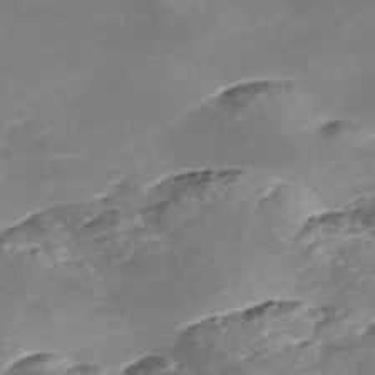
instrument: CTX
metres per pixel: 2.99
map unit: Nve
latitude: -58.0660
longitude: 59.1998
